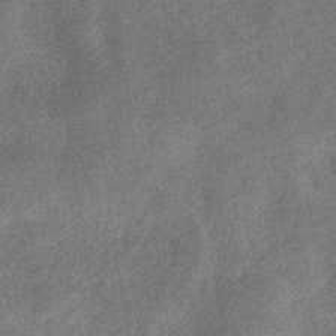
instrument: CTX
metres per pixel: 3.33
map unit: eHb
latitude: -34.6329
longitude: 78.1983
